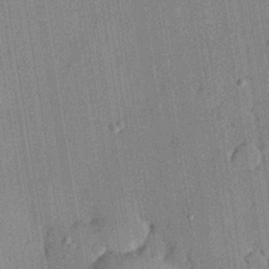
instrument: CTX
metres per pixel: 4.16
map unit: lHvf
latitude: 20.8947
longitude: 144.7652
